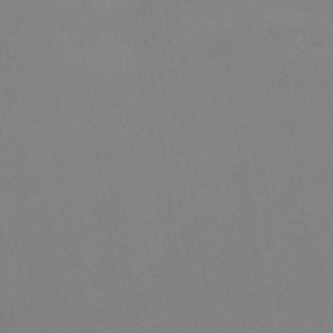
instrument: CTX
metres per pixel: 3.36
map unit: lHb
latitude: -48.2173
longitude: 67.3321
